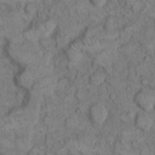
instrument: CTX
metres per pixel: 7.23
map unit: eHh
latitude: 12.2901
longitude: -64.6301
